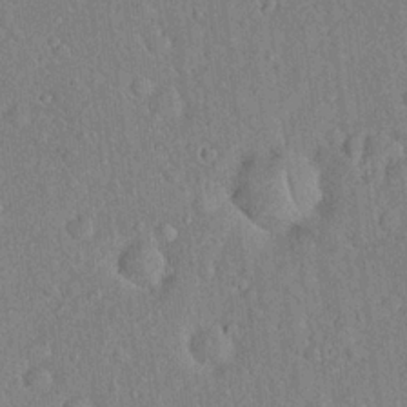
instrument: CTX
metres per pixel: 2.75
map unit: Hto
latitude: 18.5734
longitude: -52.8380
